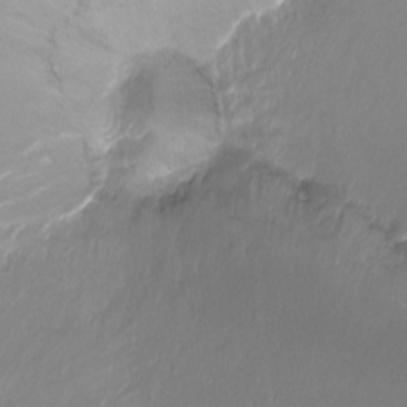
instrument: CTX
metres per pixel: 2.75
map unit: Ht
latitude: -16.4440
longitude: -42.9136
